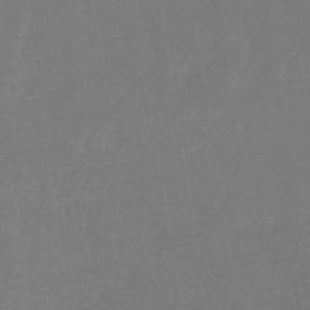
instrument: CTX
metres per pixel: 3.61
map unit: eHb
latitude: -34.3306
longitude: 75.0487
